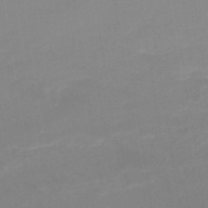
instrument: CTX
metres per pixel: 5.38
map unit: lHb
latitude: -48.0850
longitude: 67.5966
